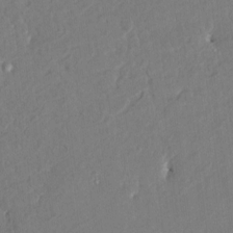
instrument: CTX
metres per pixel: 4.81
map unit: HNhu
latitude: 4.8191
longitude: -4.7813
